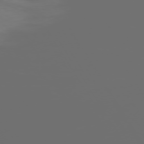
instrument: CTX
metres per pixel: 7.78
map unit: Hpe
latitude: -73.8422
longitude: 6.0661
